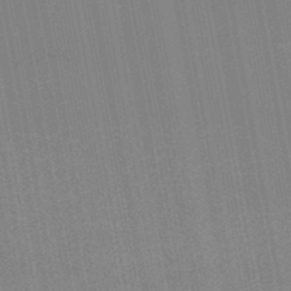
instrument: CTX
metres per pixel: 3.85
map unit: lHb
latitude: -47.1809
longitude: 68.3873
